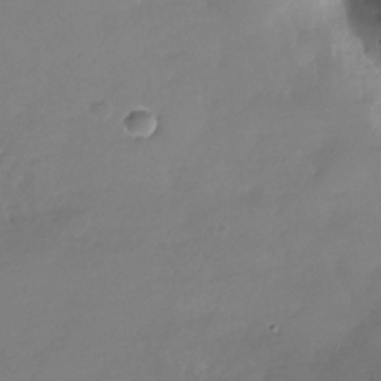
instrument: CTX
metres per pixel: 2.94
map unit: Nhu
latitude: -28.7085
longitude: -79.7261
